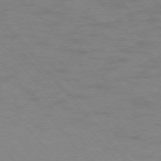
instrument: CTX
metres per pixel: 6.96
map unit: Ap
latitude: -76.3495
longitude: -70.6301
